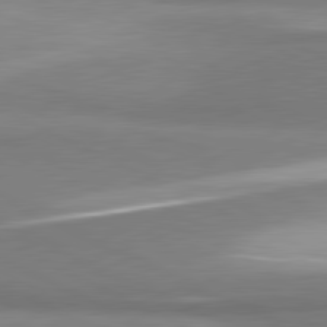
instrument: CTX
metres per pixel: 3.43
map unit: lApd
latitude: 81.3293
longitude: 167.1998
